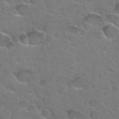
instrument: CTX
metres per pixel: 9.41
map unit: Hto
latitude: 34.6112
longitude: -50.3656
